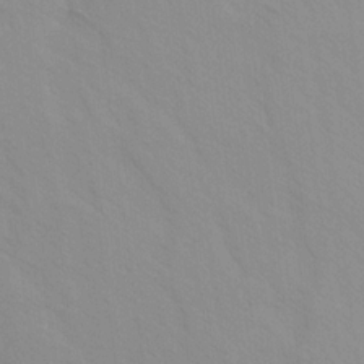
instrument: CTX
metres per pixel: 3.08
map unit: Ave
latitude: -1.4833
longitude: -112.2711
